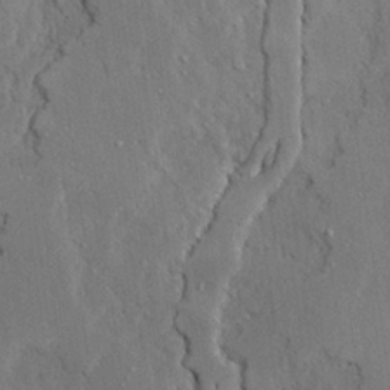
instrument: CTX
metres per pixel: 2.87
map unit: Ave
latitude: 23.6127
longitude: -130.8569
